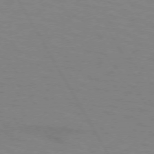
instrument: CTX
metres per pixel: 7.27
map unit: lApd
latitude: 72.1389
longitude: -57.1025
